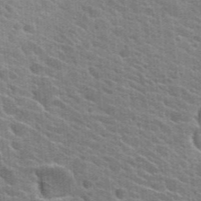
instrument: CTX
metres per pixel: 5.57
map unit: Hto
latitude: 24.4412
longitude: -36.7624
